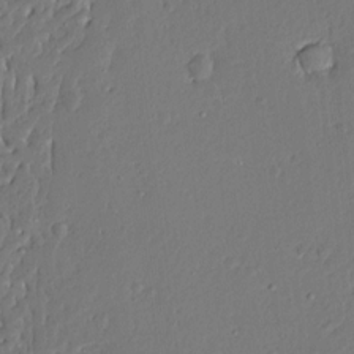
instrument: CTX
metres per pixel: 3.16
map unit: Ave
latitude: 13.5371
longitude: -137.6883
